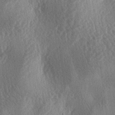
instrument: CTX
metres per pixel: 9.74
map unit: lAa
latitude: -3.9745
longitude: -126.2901
